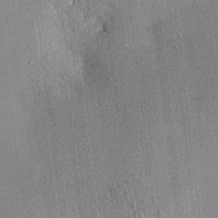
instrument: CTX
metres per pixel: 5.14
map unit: eHh
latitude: 0.2711
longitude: 14.9164
